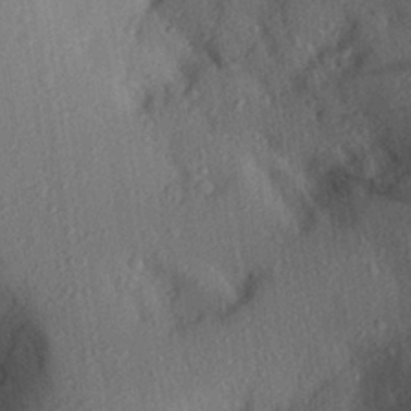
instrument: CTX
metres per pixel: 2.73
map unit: Aa
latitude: 27.9528
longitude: -145.5749
